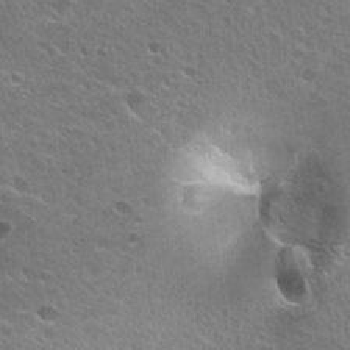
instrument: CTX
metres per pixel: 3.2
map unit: Hto
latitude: 26.4979
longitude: -44.4223
